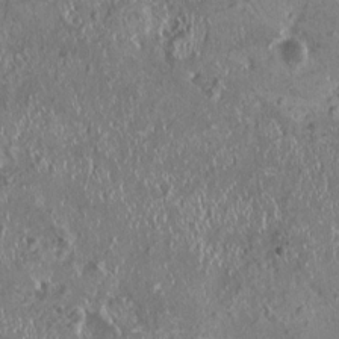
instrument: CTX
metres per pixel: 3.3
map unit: HNhu
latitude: 0.7813
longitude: 1.0487
